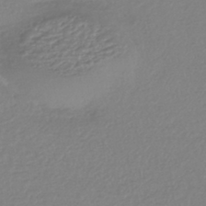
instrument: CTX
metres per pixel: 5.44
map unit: HNhu
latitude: -44.4818
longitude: 95.1431
